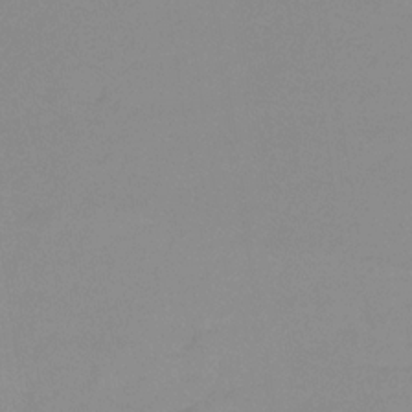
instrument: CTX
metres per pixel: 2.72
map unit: lHb
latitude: -31.6722
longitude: 66.4251
